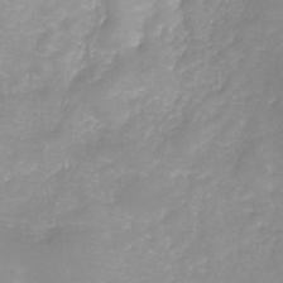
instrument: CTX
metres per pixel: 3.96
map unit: Hve
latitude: -31.3509
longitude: 89.4454
